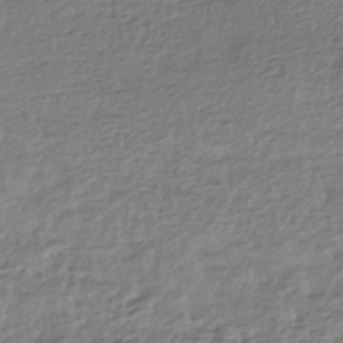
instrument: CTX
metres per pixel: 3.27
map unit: HNhu
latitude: -44.1039
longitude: 97.2943
